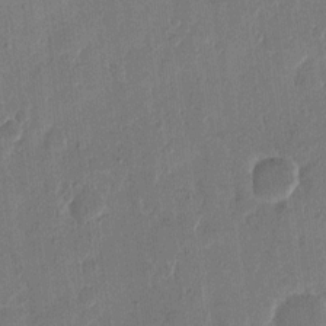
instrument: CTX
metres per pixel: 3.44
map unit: eHh
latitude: 12.4223
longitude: -68.7246
